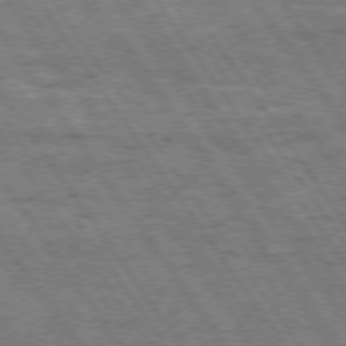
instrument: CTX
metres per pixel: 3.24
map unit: Hpe
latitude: 74.3656
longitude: -151.0080
